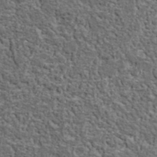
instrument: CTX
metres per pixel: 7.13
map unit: lHvf
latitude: 37.8206
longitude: -90.1389
